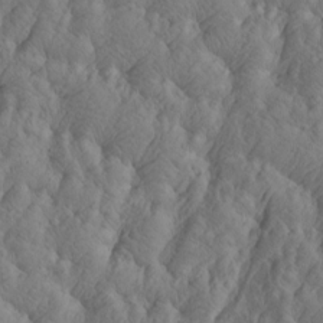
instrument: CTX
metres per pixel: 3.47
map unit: Htu
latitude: -4.7274
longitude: -176.8569
